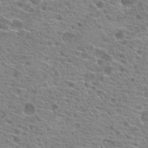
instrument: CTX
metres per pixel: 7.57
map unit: Hto
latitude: 21.1970
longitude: -41.9150
